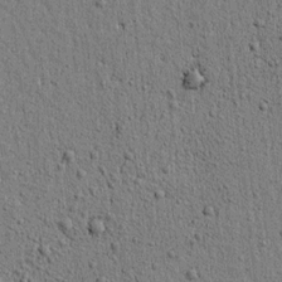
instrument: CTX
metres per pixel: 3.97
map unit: lAvf
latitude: 6.5924
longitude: 164.8786
